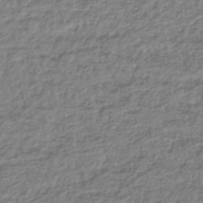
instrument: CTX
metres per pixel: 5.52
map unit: lHb
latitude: -43.9556
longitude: 72.6707
